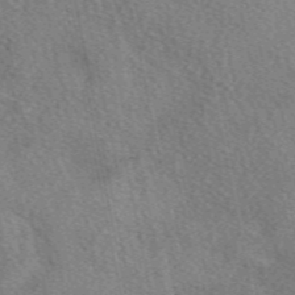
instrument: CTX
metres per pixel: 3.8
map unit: eAb
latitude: 49.2915
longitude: 116.7652
